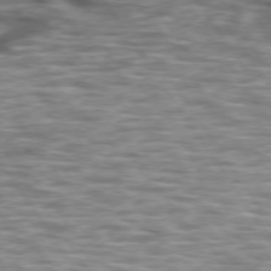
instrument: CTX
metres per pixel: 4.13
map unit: lApd
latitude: 74.5735
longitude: -57.1025
